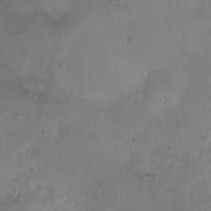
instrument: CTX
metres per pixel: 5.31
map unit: Nhu
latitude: 1.7638
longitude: -15.3671
